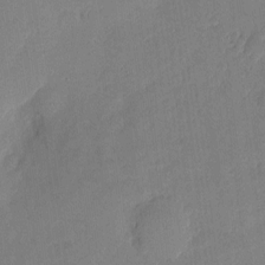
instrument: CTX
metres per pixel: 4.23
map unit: eHh
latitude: 4.1767
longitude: -72.1578
